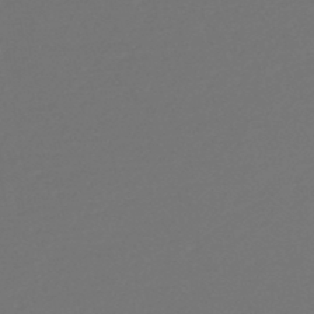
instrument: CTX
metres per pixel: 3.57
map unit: HNb
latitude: -47.7666
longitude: 57.1242
